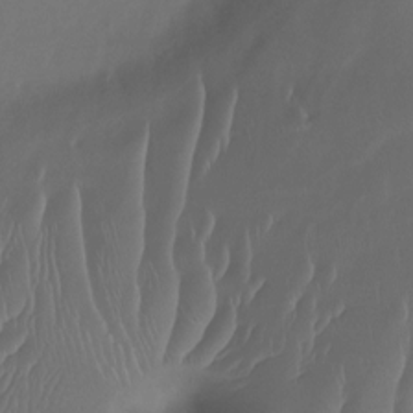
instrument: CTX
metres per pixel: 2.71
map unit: Htu
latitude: -14.8597
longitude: -47.2348
